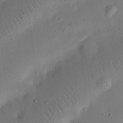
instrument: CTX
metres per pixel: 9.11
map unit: eHh
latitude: 24.8002
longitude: -69.2159
